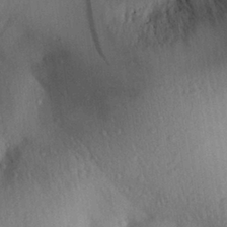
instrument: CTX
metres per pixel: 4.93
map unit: Aa
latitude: 28.8002
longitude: -145.5938
